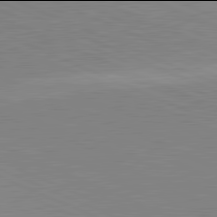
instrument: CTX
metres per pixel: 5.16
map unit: lApd
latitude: 81.9906
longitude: 148.1417
